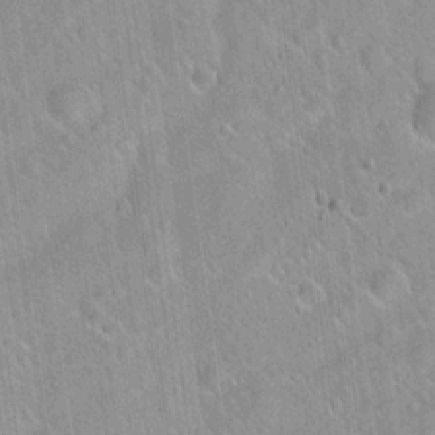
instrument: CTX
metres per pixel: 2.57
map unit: Hto
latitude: 20.4412
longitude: -53.7828
